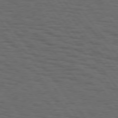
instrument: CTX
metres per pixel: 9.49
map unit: Hpe
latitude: 75.0458
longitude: -133.2726
